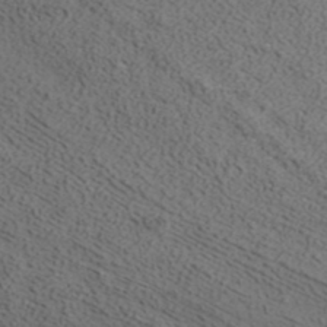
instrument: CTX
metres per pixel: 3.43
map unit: ANa
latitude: 37.6694
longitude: 17.2376
